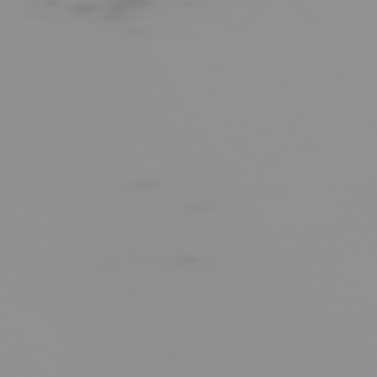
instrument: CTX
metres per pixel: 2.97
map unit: Hpe
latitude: -74.8219
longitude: 5.9556
